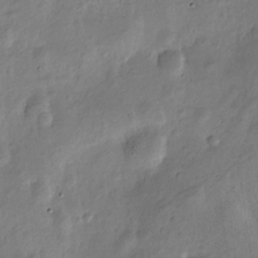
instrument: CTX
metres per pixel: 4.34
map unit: Nve
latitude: -25.4076
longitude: 107.1620
